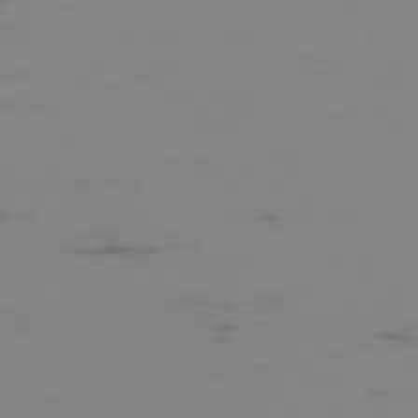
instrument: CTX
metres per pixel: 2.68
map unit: Ap
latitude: -76.1795
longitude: -83.1592
